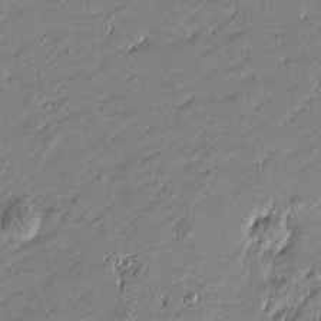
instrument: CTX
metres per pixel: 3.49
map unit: Htu
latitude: -6.2550
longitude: 176.9731
